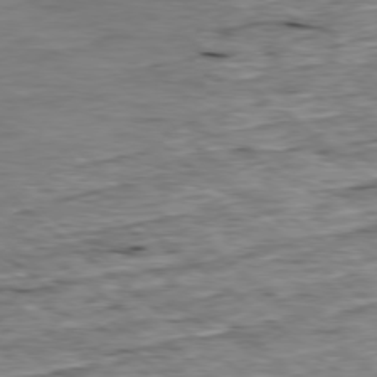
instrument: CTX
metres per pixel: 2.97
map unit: Ap
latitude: -78.8975
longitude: -87.0080
